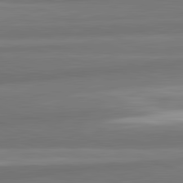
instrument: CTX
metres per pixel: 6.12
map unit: lApd
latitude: 82.4601
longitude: 153.1431
